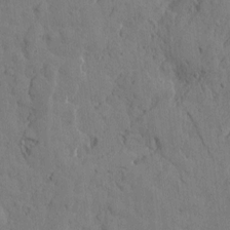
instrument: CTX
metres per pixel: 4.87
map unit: Htu
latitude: -1.5022
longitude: -175.4804
